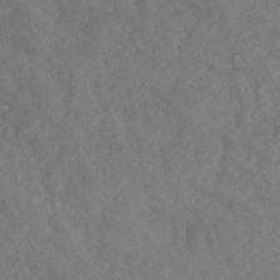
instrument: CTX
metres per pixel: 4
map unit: ANa
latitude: 42.9892
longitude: 29.0487
